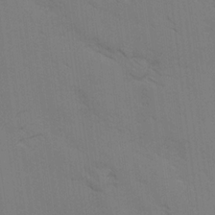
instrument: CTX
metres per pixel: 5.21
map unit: Ave
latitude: -0.7841
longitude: -112.2711
